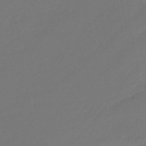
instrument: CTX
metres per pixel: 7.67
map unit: lHb
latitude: -43.7288
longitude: 59.8233
